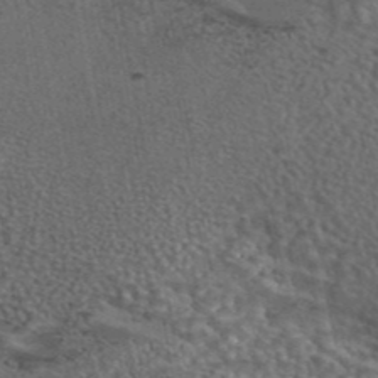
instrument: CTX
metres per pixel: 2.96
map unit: eAb
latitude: 43.7639
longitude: 104.4440
